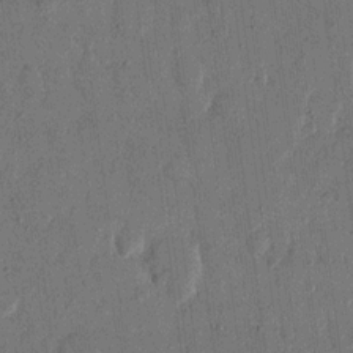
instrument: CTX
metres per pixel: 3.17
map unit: eHh
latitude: 14.2145
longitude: -68.7435
